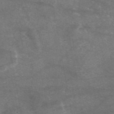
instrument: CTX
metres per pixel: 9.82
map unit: eAb
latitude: 47.5560
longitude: 120.3684
